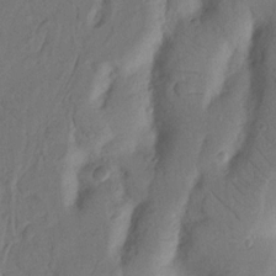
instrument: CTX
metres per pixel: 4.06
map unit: Nhu
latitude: 18.2900
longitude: -77.1592
